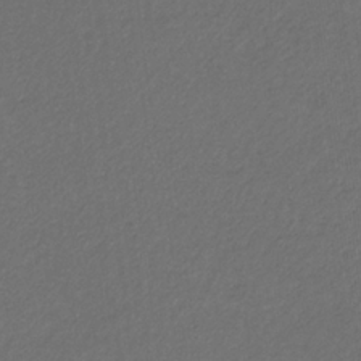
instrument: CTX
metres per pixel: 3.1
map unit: eHb
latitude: -32.0850
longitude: 70.4629
